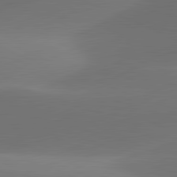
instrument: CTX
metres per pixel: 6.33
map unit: lApd
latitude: 81.6505
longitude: 130.6518
